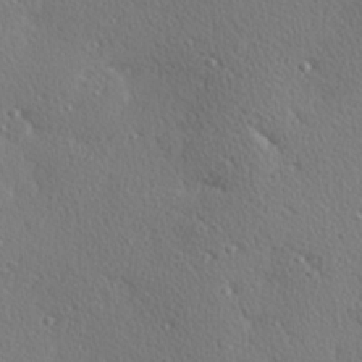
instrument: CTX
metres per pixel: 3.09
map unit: Hve
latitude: 27.2159
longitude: -92.9513
